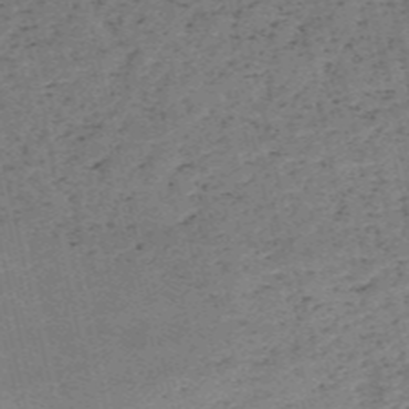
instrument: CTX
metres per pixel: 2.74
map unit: HNb
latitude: -55.1998
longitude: -42.6113
